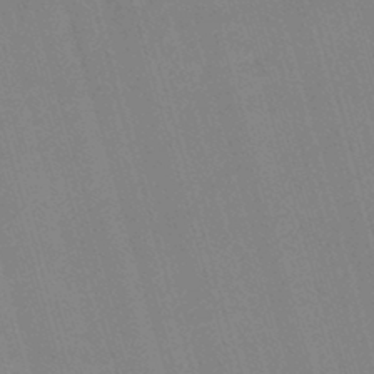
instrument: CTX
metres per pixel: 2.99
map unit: lHb
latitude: -44.1606
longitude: 77.2565
